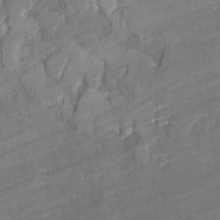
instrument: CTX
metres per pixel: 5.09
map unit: lAvf
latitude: -1.4644
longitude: -108.1766
